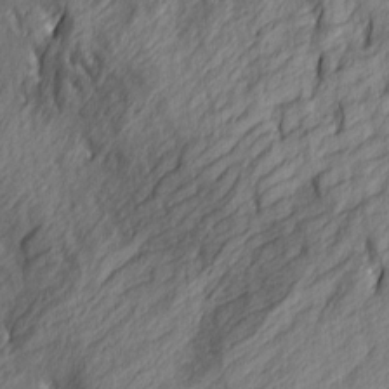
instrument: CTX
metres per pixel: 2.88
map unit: lAa
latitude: 3.8961
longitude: -115.5182
